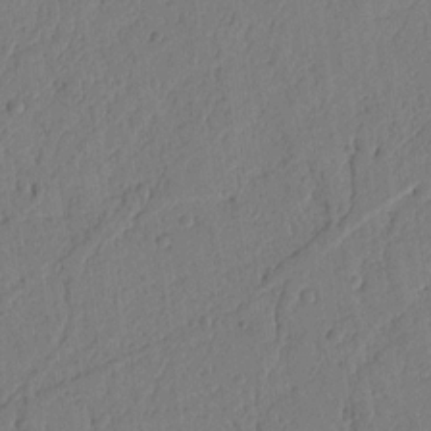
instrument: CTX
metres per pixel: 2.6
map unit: Ht
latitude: 9.4993
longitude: -78.5735
